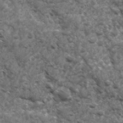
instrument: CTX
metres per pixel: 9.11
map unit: Ave
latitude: 17.3482
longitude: -132.1389
